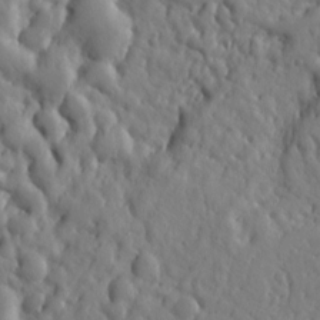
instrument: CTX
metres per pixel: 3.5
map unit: Ht
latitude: 10.1767
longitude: -76.8758
